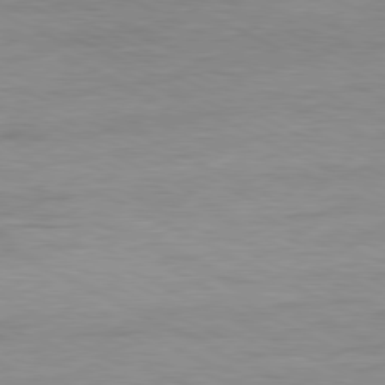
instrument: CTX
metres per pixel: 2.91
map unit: Ap
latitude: -80.9542
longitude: -85.7639
